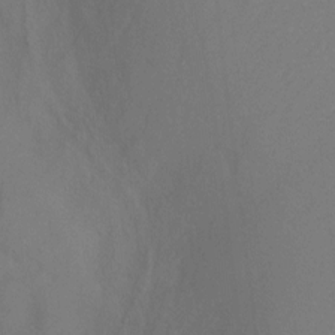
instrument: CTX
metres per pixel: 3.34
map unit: Ht
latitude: 1.5371
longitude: -36.1200
